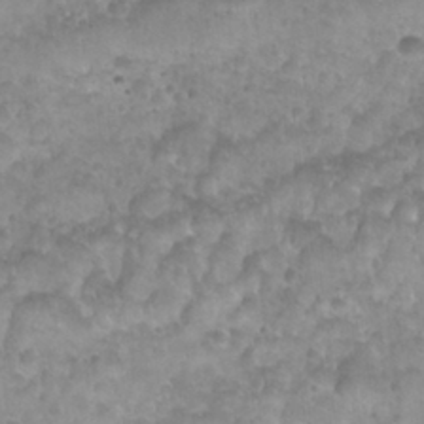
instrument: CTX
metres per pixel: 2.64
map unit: Nhu
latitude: 27.4238
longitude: -54.6301
